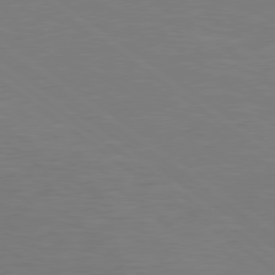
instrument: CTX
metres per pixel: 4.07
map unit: Hpe
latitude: 78.6302
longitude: -149.5182
